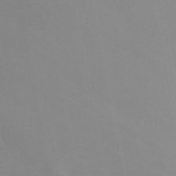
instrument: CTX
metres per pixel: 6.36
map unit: Ht
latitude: -9.1053
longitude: -46.3845
